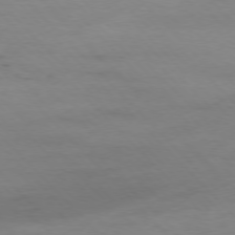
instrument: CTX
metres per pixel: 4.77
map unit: Ap
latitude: -77.1998
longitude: -83.0080
